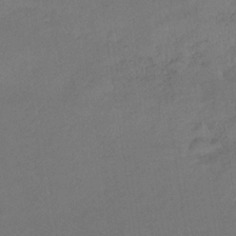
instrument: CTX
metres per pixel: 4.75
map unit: lHb
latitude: -33.2376
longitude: 64.9542
